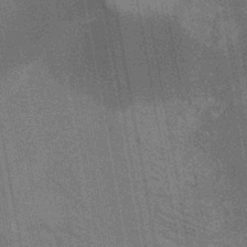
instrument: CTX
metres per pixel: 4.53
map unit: HNb
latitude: -44.3873
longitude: -37.6883
